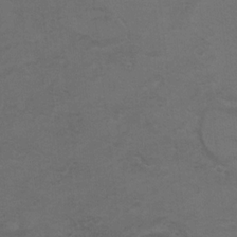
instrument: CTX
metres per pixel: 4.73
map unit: Hto
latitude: 8.6491
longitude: -35.3859
